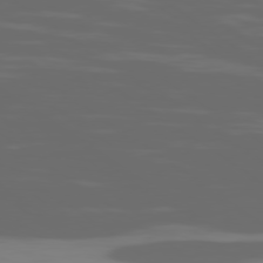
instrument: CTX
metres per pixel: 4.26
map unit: Ap
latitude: -79.5399
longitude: -103.4426
